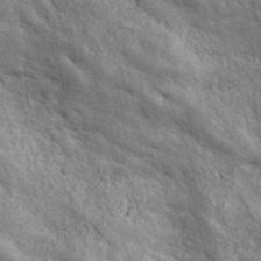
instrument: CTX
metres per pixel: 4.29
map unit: ANa
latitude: 43.1970
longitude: -87.6883
